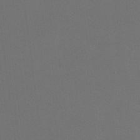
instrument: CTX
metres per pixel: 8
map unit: eHh
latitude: 18.7624
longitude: -68.3845
